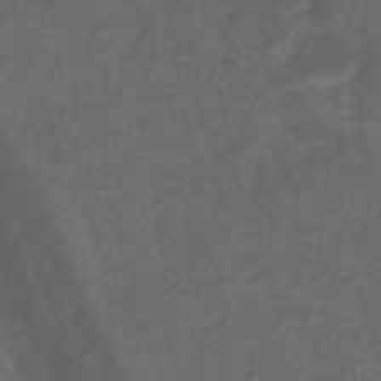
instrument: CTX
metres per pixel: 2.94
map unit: Ht
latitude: 1.0647
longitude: -34.6112
